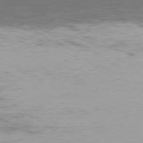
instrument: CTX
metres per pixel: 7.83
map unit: Hpe
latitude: 77.5182
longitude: -135.5749
